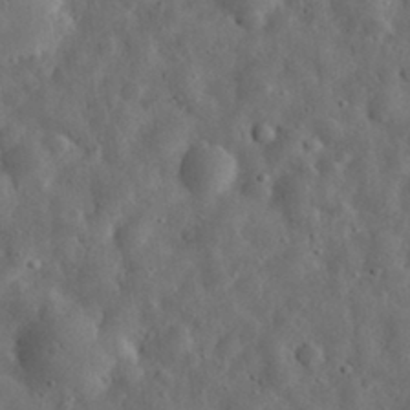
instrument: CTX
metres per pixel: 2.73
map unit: eHh
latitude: 32.3467
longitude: -74.7246
